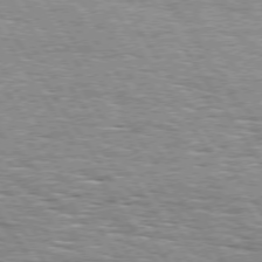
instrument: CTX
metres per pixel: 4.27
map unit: Hpe
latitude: 74.4223
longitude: -137.8206
